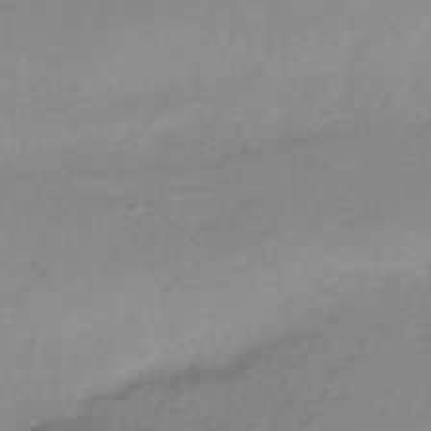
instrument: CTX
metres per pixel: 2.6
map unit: HNhu
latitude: -44.3873
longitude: 93.4076
